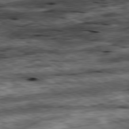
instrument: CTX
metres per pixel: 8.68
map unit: Ap
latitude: -81.1620
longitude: -89.5372
